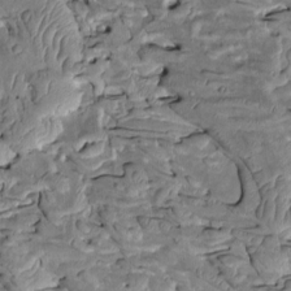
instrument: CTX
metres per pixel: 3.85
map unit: Htu
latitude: -1.7856
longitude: 149.2943
